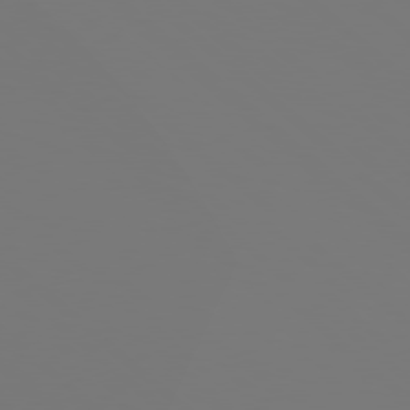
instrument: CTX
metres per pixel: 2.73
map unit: Hpe
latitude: 77.7260
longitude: -163.4427
